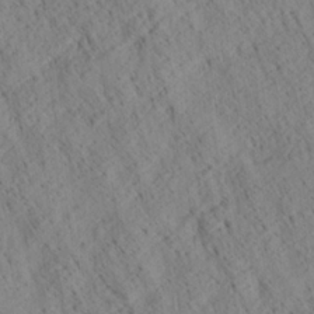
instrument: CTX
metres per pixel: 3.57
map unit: Ave
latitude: 21.0648
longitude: -140.3467
